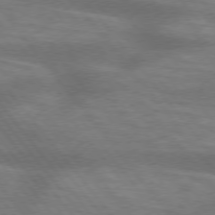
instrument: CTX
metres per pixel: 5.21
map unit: lApd
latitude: 75.1214
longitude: -58.1389
